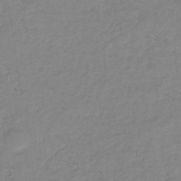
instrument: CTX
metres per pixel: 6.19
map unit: eHb
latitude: -36.6896
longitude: 74.7841
